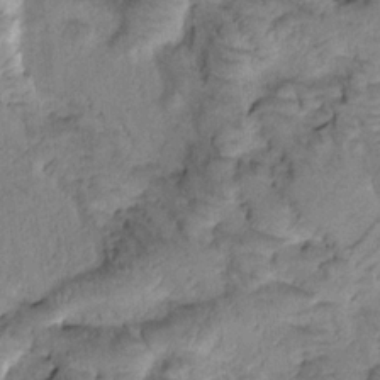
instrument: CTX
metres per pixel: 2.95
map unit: Htu
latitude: -1.0487
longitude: 172.8786
